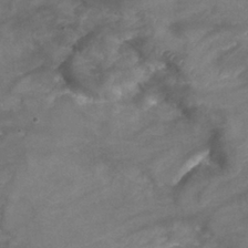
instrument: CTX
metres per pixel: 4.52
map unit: Nhu
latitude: 25.1970
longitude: -53.6505
